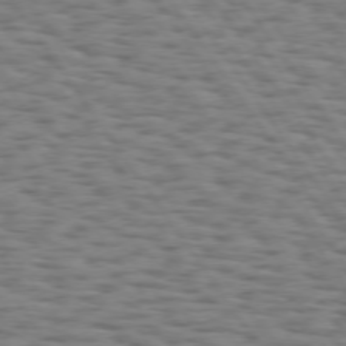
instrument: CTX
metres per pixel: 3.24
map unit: Hpe
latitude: 74.0822
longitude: -132.5546
